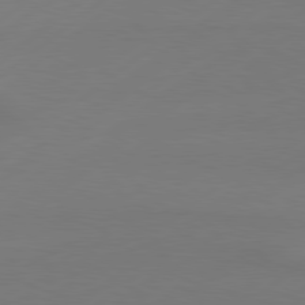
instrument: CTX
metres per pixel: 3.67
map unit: Hpe
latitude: 78.9514
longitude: -131.7450
